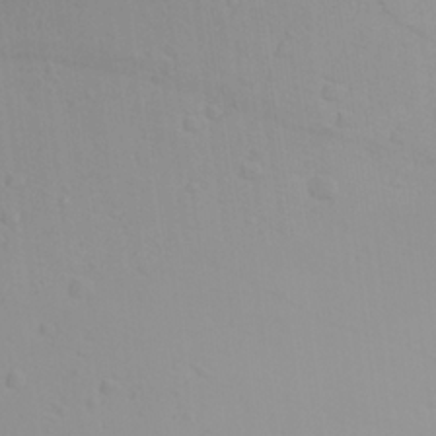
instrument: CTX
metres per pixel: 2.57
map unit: Ave
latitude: 22.8947
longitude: -136.9514
